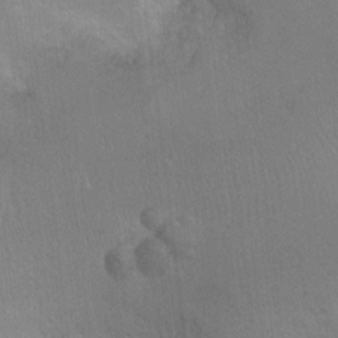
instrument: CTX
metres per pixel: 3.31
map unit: Ht
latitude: -15.6533
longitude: -40.7813
